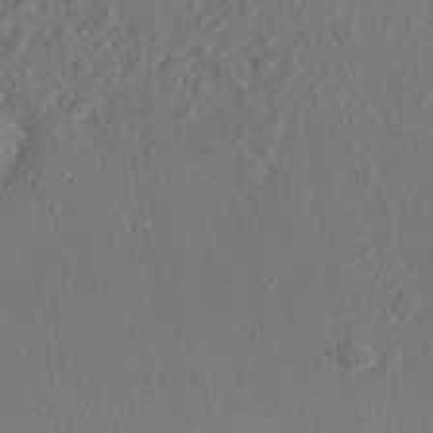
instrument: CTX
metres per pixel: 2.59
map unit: Aa
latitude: 23.2348
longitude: -147.3860
